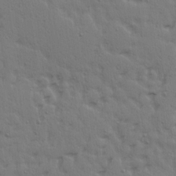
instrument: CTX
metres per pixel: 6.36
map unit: Ave
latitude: 14.8380
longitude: -105.8584
